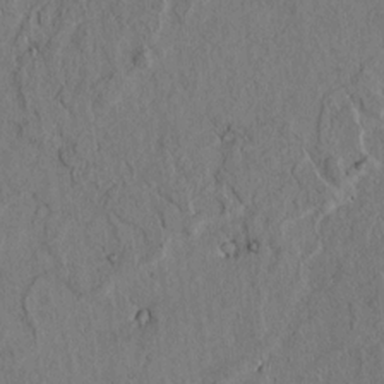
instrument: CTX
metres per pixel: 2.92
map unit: lAvf
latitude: 5.0458
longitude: 159.3131
